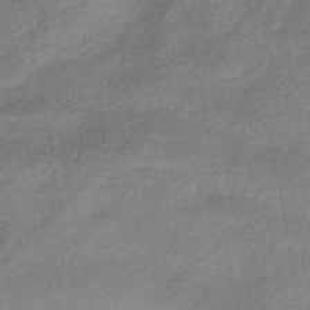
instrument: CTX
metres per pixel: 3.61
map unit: eHb
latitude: -42.1038
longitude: 84.2928
